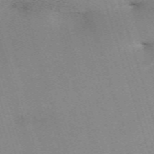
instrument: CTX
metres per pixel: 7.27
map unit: eHh
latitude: -62.6518
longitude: 49.5966
